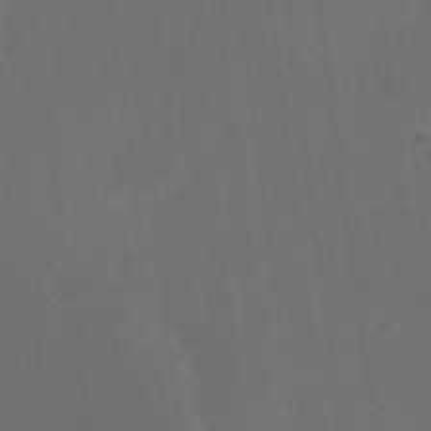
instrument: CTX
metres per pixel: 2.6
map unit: eHh
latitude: 19.0647
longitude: -65.8961
